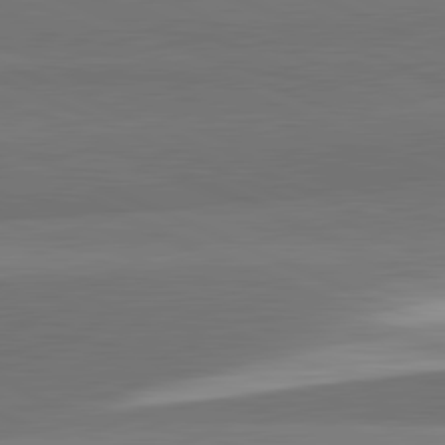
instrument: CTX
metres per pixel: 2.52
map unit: lApd
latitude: 82.1577
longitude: 154.3495
